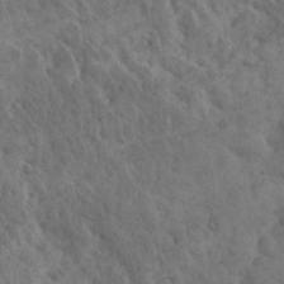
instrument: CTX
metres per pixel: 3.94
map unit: Nhu
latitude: 21.8773
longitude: -71.8961
